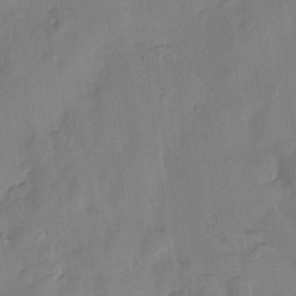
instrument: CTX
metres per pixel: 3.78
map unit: Htu
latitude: -3.2186
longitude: -176.5168
